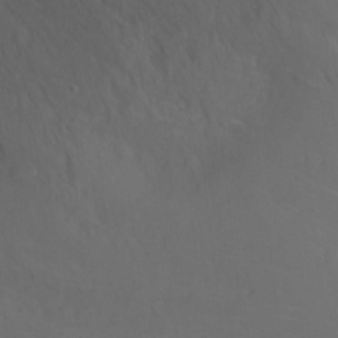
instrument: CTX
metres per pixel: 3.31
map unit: Hto
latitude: -3.4643
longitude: -35.8016
